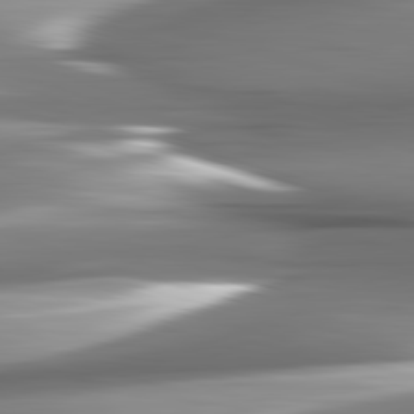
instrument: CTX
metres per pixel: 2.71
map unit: lApd
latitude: 82.6868
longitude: -142.0444
